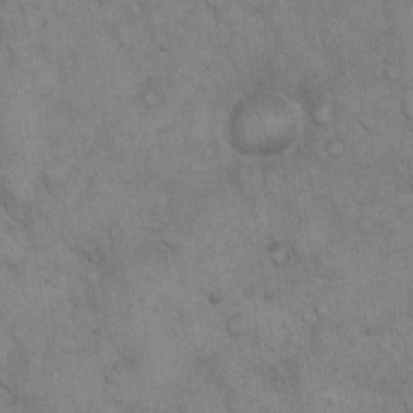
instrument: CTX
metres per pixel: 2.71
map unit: eHh
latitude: 20.7058
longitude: -59.2348
